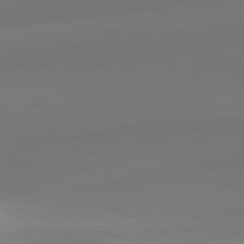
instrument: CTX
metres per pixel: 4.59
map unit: lApd
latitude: 81.7261
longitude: 131.1242
